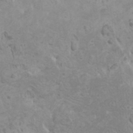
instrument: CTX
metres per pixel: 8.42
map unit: HNhu
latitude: -0.1984
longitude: 1.8801
